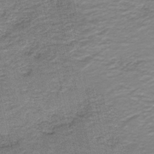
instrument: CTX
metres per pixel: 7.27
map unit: HNb
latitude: -39.9745
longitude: 50.2550
